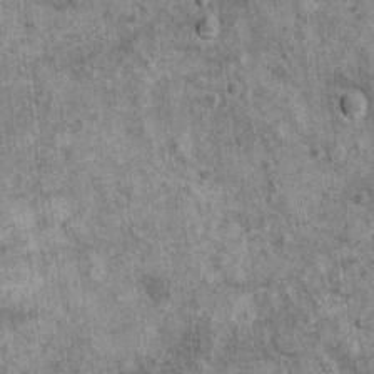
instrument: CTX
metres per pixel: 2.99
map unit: Ht
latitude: 11.4993
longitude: -38.4790
